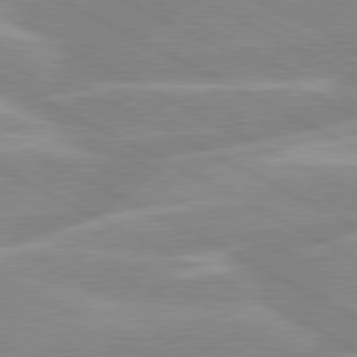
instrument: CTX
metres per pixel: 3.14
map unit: lApd
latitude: 80.4034
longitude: -124.8758
